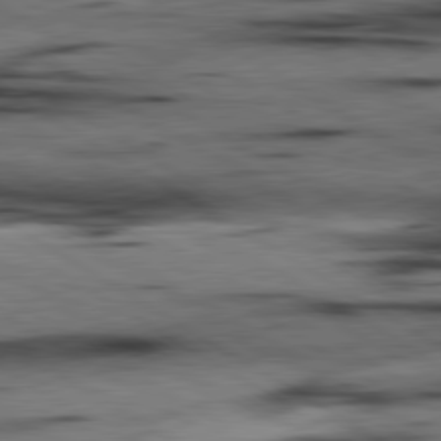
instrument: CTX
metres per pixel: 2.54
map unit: lApd
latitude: 80.5546
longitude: 158.9919
